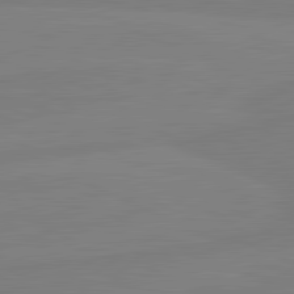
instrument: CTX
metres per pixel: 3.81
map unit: lApd
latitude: 81.5371
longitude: -178.1011
